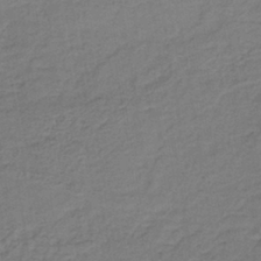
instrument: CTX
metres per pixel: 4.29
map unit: lHb
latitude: -38.6708
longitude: 59.1809
